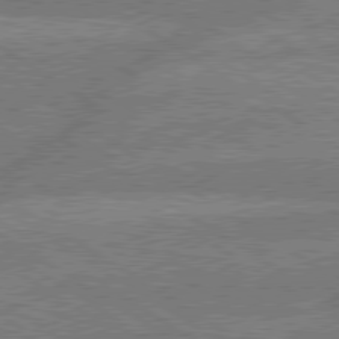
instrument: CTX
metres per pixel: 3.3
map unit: lApd
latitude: 79.5938
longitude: -162.4223
